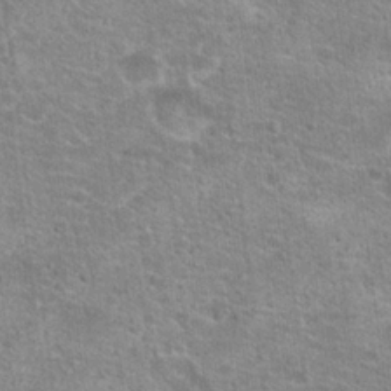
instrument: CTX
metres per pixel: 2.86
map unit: Hto
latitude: 20.9703
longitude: -42.7624
